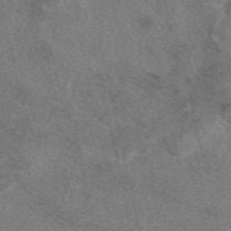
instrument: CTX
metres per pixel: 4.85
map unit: eAb
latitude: 48.4034
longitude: 112.3684
